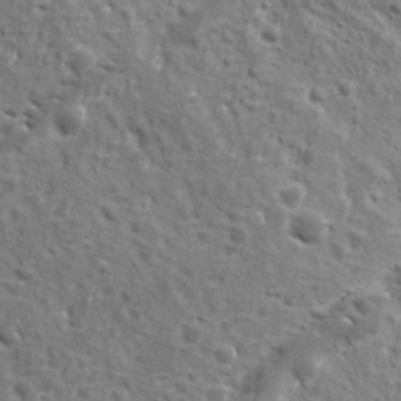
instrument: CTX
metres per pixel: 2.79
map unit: Ave
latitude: 11.3482
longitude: -104.8002
